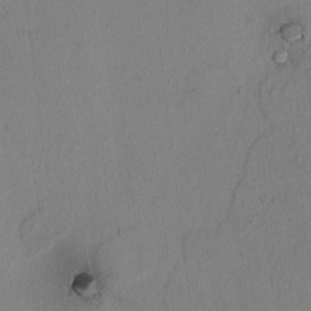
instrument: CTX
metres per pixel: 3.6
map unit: Htu
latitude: -0.5574
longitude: 170.5574
